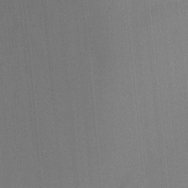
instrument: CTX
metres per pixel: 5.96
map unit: Ht
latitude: -6.1605
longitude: -27.4993
